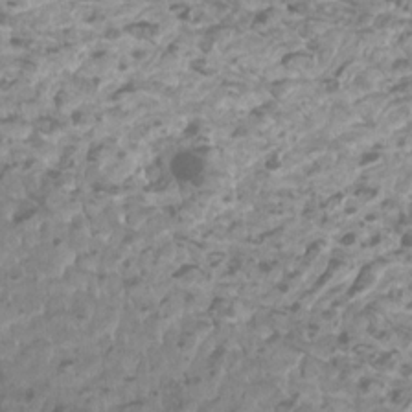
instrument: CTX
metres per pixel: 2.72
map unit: Htu
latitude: 2.1389
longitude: -20.6869
